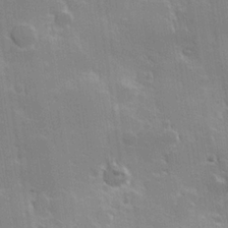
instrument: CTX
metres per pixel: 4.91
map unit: Hve
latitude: 23.6505
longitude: 146.8408
